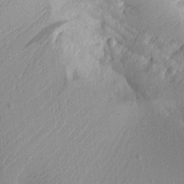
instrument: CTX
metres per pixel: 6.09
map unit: Aa
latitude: 10.5735
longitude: -127.4427
